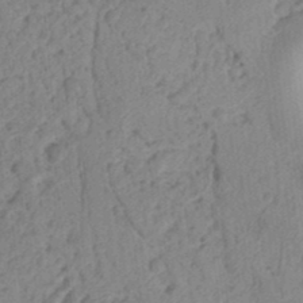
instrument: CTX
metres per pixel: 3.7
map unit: Ht
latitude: 12.8002
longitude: -74.7246
